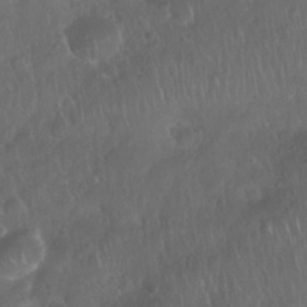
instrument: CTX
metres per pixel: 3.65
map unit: Nhu
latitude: 27.9150
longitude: -63.8584
